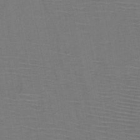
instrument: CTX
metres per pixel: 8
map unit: HNb
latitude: -46.8786
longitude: -40.3845
